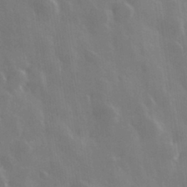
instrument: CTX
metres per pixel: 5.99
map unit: Hve
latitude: 27.9528
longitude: 146.6896
